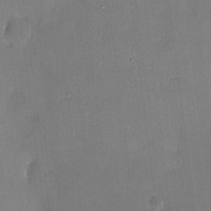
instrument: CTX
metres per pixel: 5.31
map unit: HNhu
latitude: 4.8758
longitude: 10.8786
